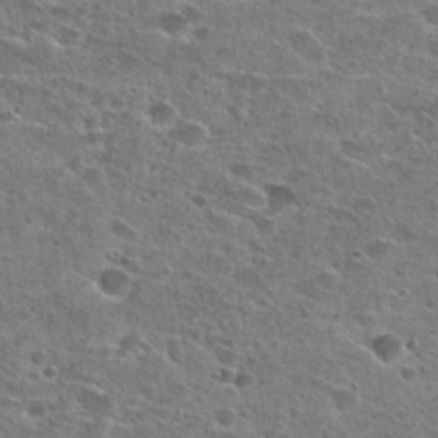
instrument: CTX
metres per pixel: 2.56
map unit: Hto
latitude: 26.2334
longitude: -47.4427
